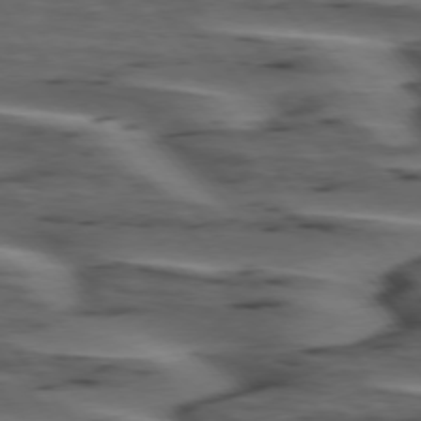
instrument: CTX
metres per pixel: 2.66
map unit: lApd
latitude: 75.4238
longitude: -70.9702
